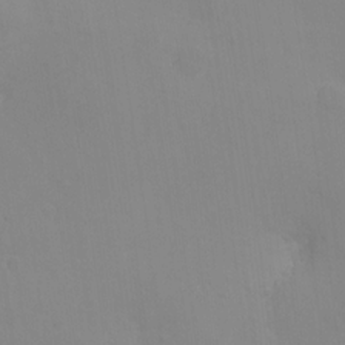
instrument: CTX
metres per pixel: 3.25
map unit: Nhe
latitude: -1.9179
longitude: -58.9325
